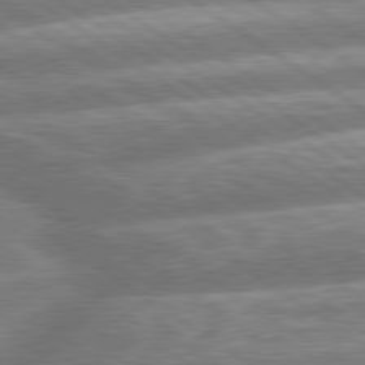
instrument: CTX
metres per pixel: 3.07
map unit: lApd
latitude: 79.7450
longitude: -159.3104
